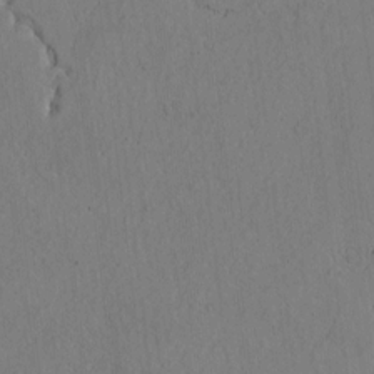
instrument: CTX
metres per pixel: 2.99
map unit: Htu
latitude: -2.5762
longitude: 167.8233
